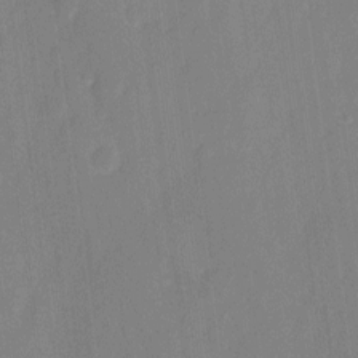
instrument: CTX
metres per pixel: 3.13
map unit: eHh
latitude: 7.2726
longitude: -68.9703
